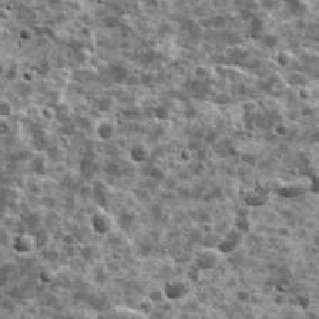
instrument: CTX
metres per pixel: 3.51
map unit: Ave
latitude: 17.1214
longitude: -134.6112
